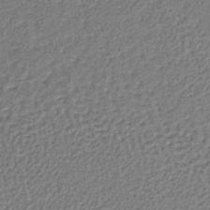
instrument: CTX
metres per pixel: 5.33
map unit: lHb
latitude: -37.2942
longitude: 59.7099
